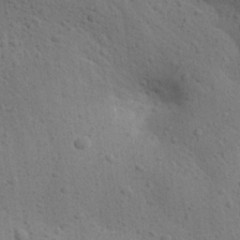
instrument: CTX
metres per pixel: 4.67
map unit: Aa
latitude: 27.0836
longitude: -143.5560
